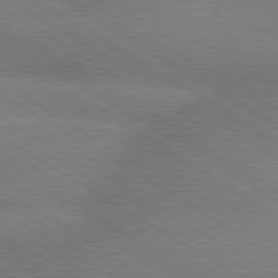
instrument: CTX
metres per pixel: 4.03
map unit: lApd
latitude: 79.7450
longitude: -153.0270
